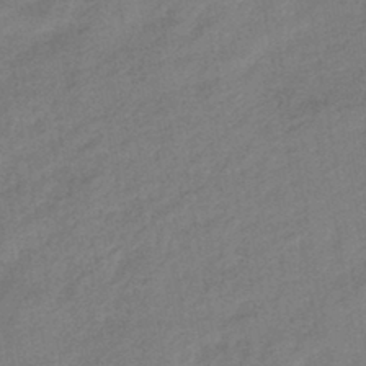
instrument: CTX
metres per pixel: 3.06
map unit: eHb
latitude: -42.0283
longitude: 82.6707
